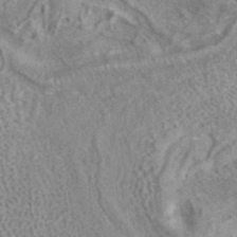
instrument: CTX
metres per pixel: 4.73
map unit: ANa
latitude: 41.6127
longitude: 17.8990
